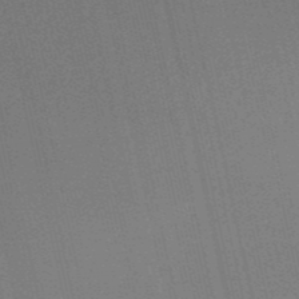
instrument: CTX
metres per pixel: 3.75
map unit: HNb
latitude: -51.9367
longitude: -48.0255
